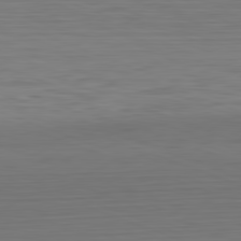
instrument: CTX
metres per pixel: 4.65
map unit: Hpe
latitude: -82.3306
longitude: 7.2376
